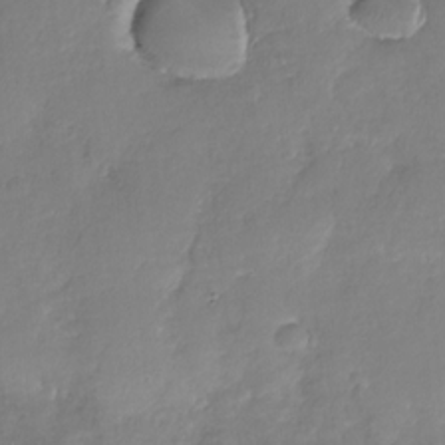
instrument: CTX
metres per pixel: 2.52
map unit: Nhu
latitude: -29.0298
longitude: -61.4615
